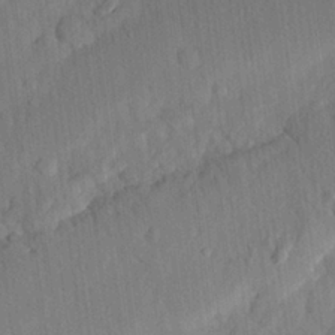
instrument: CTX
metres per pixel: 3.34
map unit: eHh
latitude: 24.7624
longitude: -80.2145
